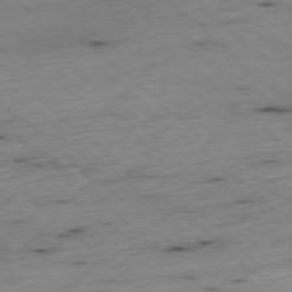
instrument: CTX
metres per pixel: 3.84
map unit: Ap
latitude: -77.8233
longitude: -89.6694
